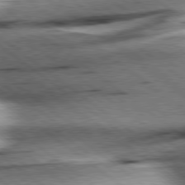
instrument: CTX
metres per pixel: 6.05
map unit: Hpe
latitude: 79.0081
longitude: -154.4034
